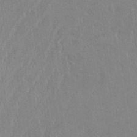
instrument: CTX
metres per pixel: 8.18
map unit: eHh
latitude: 34.1766
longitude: -133.3104
